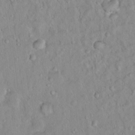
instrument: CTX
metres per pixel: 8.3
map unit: Hto
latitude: 13.2537
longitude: -37.0648
